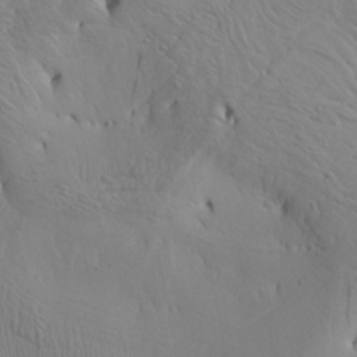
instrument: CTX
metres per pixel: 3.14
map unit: Htu
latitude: -7.5399
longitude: -66.2333
